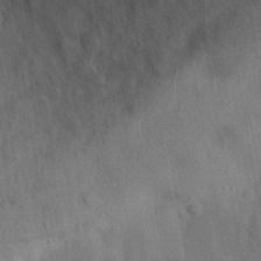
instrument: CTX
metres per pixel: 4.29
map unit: eHh
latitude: 28.9702
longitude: -77.1025
